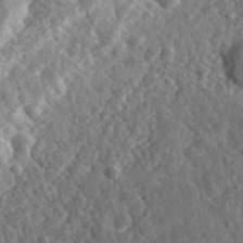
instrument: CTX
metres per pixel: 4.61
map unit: eHh
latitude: 35.4615
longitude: -79.4616
